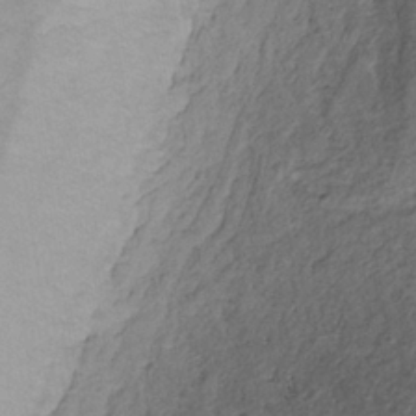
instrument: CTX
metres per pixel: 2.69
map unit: HNhu
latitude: -39.1620
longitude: 107.2754
